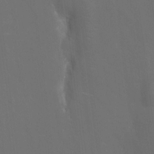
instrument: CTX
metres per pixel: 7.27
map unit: eHh
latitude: 5.7261
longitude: -69.1592
